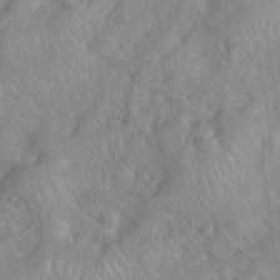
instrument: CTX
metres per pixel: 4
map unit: eHh
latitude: 40.2900
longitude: -56.4601
